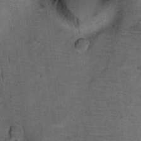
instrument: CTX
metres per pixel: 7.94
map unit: Ht
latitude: 11.8961
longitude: -32.7813
